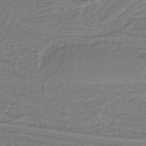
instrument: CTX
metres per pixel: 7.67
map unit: HNb
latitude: -37.0675
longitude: 57.4265
